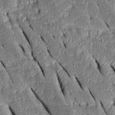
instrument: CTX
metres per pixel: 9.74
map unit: Htu
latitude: -0.8219
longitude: 149.9178
